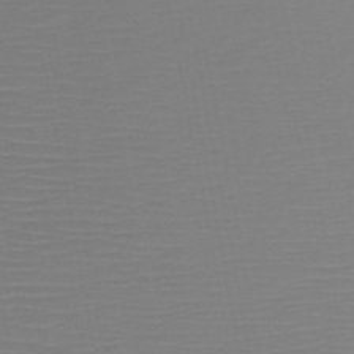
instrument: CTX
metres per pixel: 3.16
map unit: HNb
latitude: -49.0676
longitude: -44.5734
